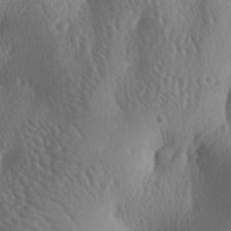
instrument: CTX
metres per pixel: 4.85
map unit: lAa
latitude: -7.1620
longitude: -128.8758
